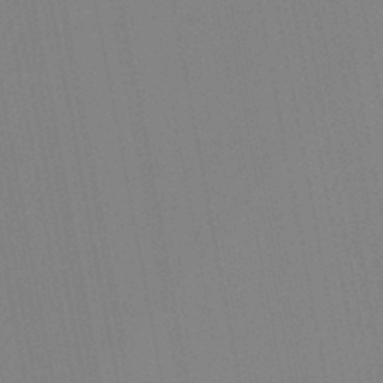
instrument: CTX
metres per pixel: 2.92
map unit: lHb
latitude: -46.4062
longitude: 71.8234
